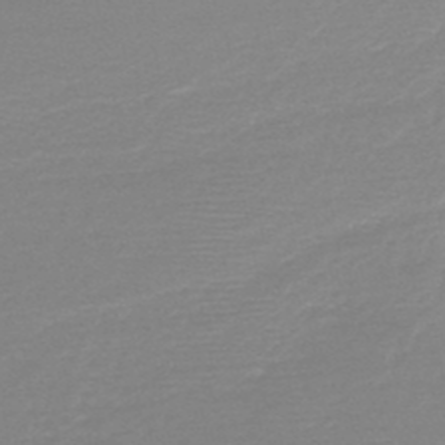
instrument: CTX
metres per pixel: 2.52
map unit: HNb
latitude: -48.7841
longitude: -43.2726
